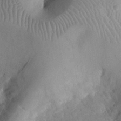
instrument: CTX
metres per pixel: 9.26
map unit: eHh
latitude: 25.1592
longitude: -66.1199
